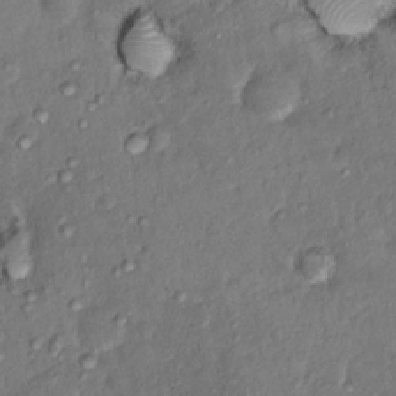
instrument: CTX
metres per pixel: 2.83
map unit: Hto
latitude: 14.2901
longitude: -29.6127
